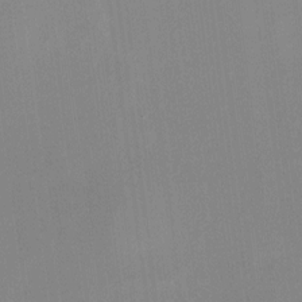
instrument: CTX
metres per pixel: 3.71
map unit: HNhu
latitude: -2.0849
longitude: -7.7072
